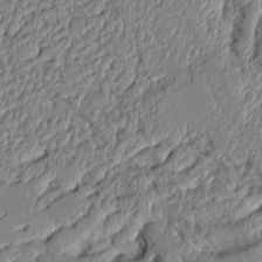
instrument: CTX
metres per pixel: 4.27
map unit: Aa
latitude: 9.2726
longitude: -131.0270
